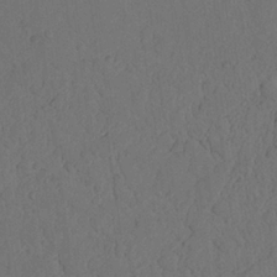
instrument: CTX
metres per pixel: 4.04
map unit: Nhu
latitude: 22.0255
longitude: -74.4601
